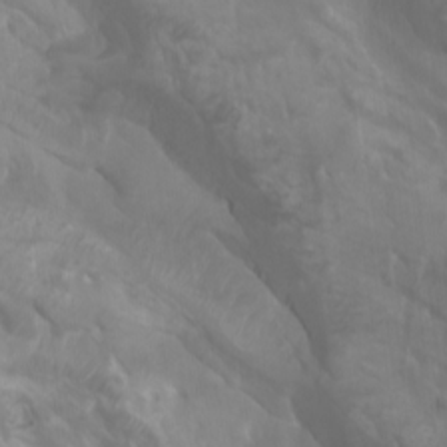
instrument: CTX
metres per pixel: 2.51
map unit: Nhu
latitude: -5.1998
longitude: -74.5735
